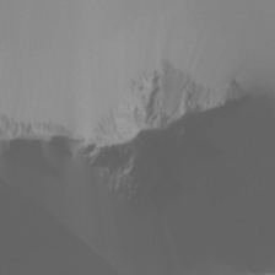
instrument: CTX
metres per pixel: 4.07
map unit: Ht
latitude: -16.9542
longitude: -46.8758
